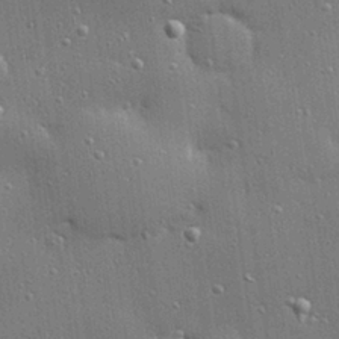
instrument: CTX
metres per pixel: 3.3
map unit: Hve
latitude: 28.4790
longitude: -90.7624
